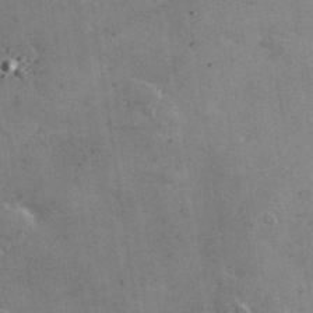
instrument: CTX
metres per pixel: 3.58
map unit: lHvf
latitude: 35.2914
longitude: -92.0633
